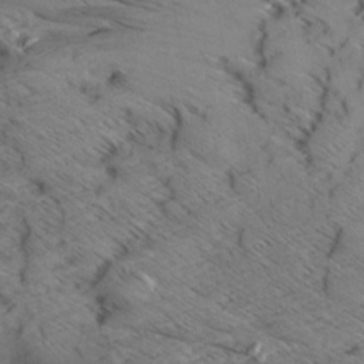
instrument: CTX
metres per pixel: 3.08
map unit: Aa
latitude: 8.9325
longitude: -140.3278
